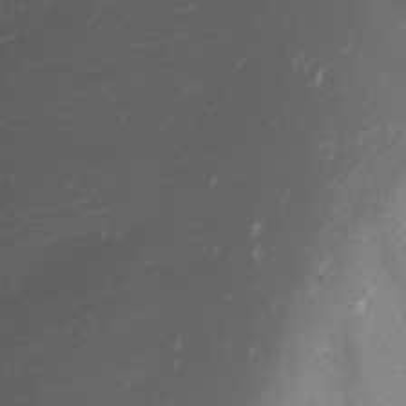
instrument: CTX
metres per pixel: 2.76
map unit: Nhu
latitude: -0.7464
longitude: -81.0269
